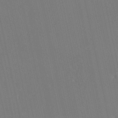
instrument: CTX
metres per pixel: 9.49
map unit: HNhu
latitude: 6.7624
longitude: 4.4440
